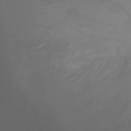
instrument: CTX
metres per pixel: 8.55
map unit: Ht
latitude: -0.9353
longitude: -18.1766
